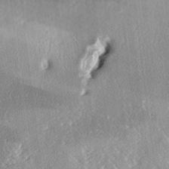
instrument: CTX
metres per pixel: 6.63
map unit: lAa
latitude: -6.5196
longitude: -124.7624
